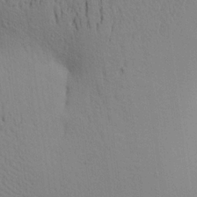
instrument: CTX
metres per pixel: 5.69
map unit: Aa
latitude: 21.7072
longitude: -148.2711
